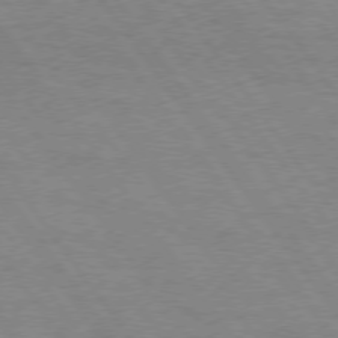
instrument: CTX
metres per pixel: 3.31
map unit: Hpe
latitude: 75.2348
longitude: -140.4978
